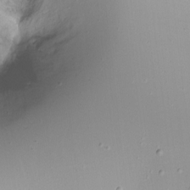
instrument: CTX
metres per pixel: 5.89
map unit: Ht
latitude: -11.8989
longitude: -45.4615
